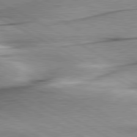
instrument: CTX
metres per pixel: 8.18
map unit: lApd
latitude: 80.4601
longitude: -157.4993
